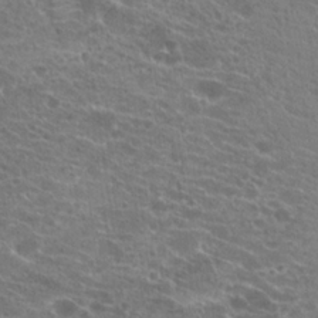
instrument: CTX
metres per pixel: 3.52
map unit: Hto
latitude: 21.5182
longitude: -39.7261
